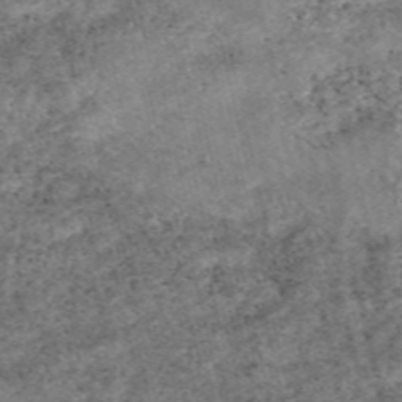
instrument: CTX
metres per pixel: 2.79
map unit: eAb
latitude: 48.6868
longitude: 121.7288
